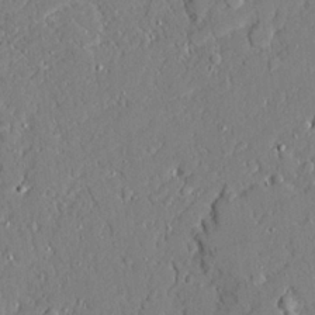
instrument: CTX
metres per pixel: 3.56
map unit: Ave
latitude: 21.3293
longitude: -128.1767
